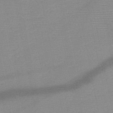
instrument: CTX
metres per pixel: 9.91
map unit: HNb
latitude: -48.1228
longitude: -41.3670
